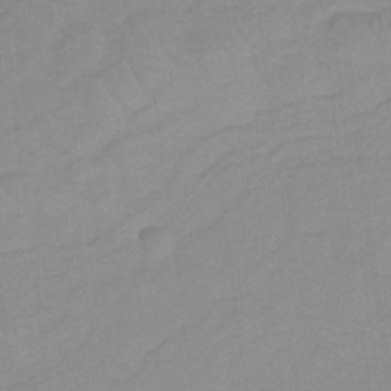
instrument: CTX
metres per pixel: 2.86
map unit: lHb
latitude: -31.8611
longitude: 64.1039
